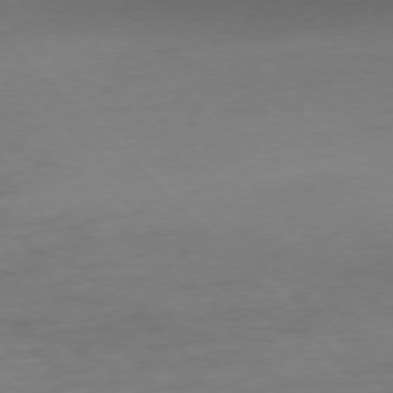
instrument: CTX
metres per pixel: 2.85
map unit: Ap
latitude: -77.1242
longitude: -69.2726
